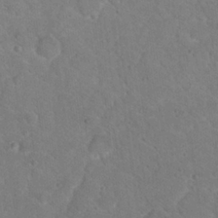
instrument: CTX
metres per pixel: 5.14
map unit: Nhu
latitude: 17.9339
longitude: -34.1766
